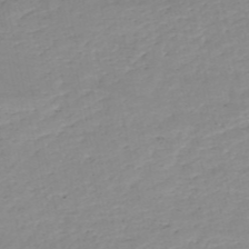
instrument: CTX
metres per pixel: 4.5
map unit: eHh
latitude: -52.7463
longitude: -24.5734
